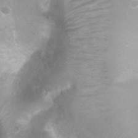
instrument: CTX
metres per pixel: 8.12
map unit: Ht
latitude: 2.8380
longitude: -24.9513
